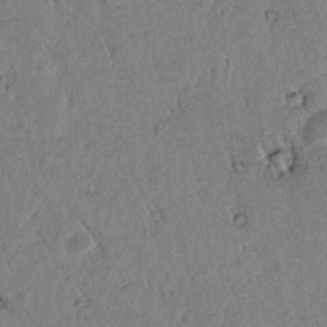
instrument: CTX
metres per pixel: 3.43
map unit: lAvf
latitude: 5.5182
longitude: 159.1053
